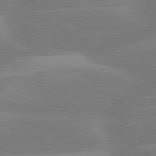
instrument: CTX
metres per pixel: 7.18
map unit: lApd
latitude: 80.4979
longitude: -123.9906
